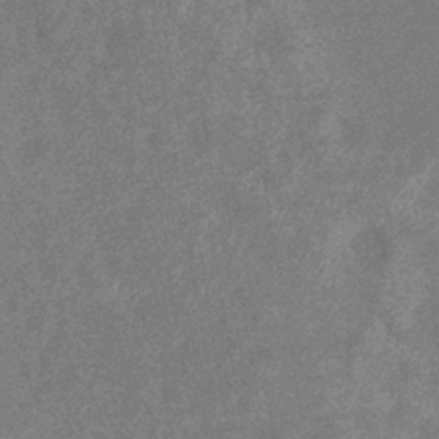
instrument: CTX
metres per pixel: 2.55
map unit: eHb
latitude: -38.4629
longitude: 77.4076
